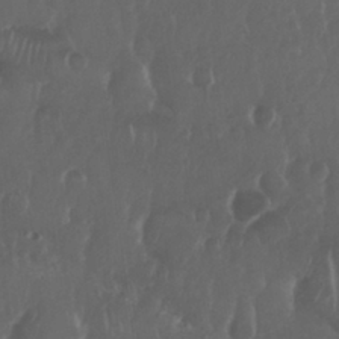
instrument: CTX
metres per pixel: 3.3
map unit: Nhu
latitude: 29.3670
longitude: -56.8946
